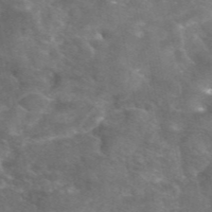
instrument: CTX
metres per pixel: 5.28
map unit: eAb
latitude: 46.9703
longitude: 119.8233
